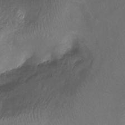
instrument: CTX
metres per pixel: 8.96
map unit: Ht
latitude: -10.4818
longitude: -35.6694
